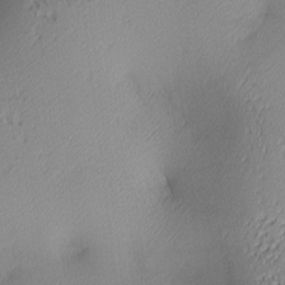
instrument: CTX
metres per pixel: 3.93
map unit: lAa
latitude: 3.2159
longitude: -117.2537
